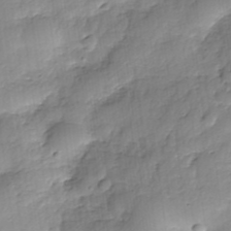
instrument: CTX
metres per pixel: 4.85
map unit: Nhe
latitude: -37.4454
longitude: -148.2145
